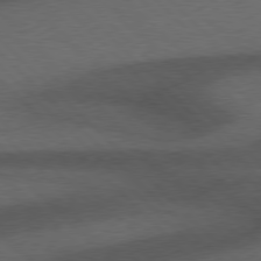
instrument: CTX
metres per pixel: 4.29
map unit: Hpe
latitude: 77.4615
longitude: -152.9136
